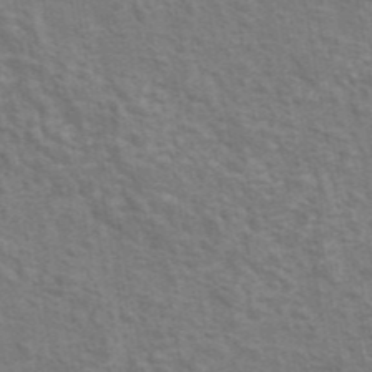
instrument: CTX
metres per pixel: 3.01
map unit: eAb
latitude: 43.6883
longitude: 107.9556
